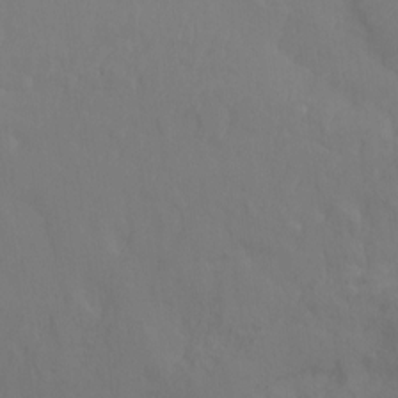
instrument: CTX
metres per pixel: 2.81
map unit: Htu
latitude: -14.0094
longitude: -44.4790
